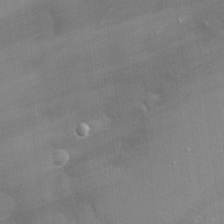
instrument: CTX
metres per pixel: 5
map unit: eHh
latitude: 24.7624
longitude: -90.1389
